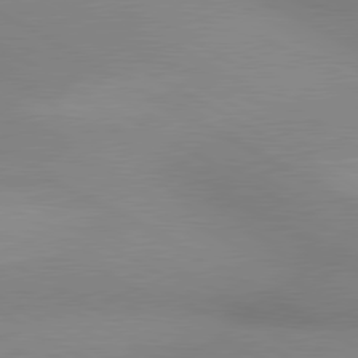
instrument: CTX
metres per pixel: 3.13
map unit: lApd
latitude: 80.3656
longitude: 127.8989
